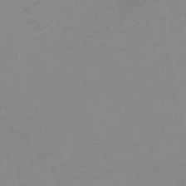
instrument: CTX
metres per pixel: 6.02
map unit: HNb
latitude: -51.3132
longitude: -52.6302
